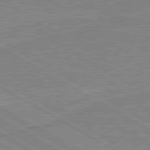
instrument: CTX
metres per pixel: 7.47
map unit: lApd
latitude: 80.1767
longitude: 168.3117
